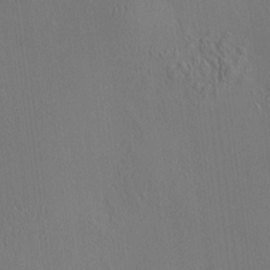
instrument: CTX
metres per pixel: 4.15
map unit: HNhu
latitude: 7.7639
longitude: 15.0298
